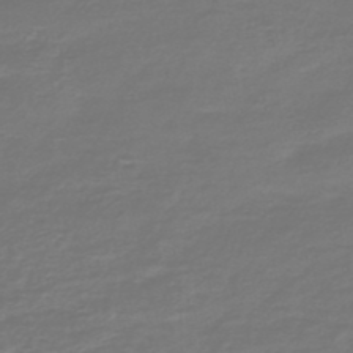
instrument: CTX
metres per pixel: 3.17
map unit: HNb
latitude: -47.2754
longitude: 53.3131
